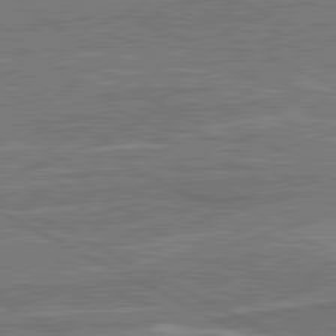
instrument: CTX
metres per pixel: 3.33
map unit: lApd
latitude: 81.1781
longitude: 141.9178
